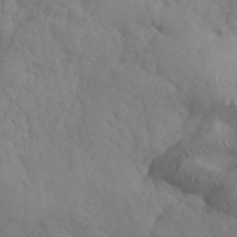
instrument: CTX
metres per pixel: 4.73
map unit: ANa
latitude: 42.3656
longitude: 52.6140
